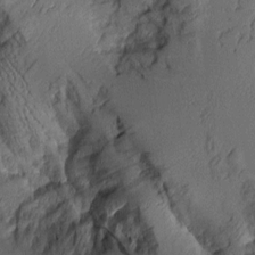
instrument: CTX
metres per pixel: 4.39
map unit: Aa
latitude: 7.8961
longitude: -128.6679
